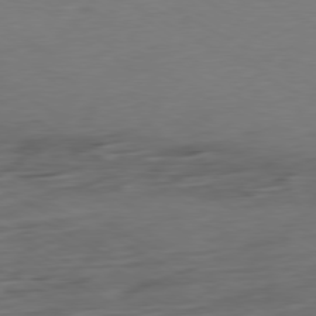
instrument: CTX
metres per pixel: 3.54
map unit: Ap
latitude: -79.4643
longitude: -57.4426
